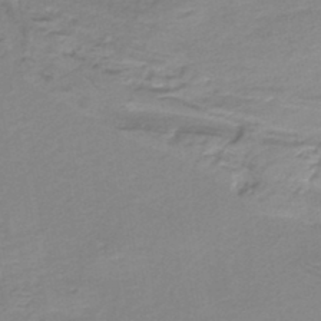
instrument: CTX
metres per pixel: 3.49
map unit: lHb
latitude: -36.3117
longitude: 58.6140
